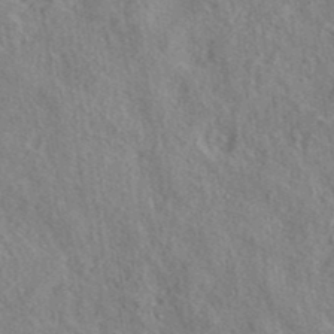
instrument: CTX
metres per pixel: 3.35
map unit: eAb
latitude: 39.1025
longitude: 112.6141
